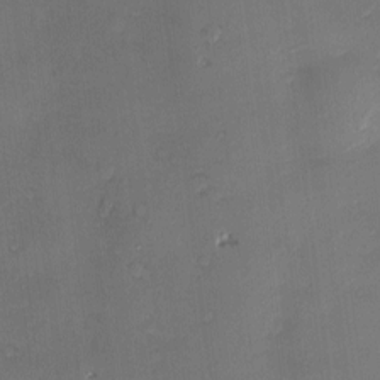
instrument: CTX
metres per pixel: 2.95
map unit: Nve
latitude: -7.1620
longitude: 174.8407
